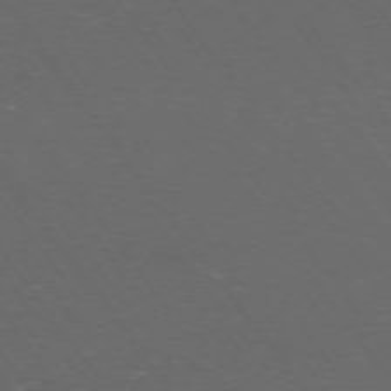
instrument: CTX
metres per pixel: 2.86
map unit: Ap
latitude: -74.7652
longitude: -70.1389
